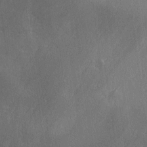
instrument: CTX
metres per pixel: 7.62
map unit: Ave
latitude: 2.2144
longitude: -111.9717
